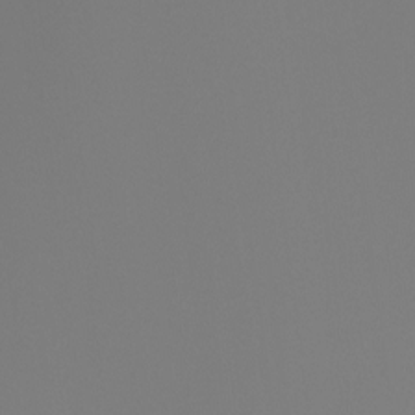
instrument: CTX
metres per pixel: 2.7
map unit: Ht
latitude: -4.2172
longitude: -61.5560
